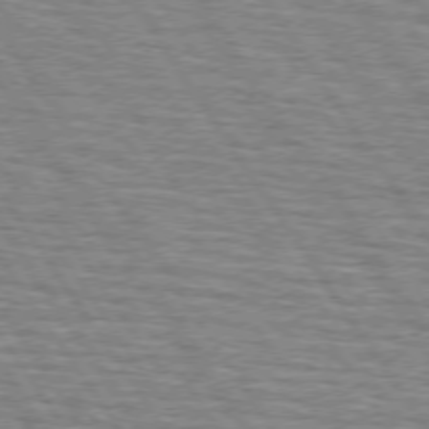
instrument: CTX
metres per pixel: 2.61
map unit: lApd
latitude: 73.9717
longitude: -73.1215
